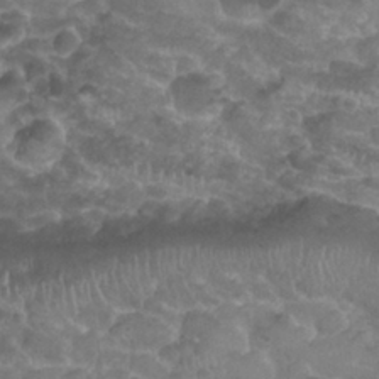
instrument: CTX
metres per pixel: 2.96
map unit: Nhu
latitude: 27.3293
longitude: -53.8206
